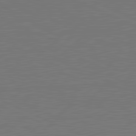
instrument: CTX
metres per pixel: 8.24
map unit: lApd
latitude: 81.6694
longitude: 149.7289
